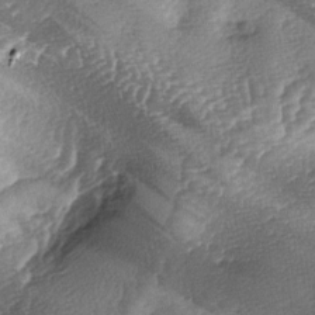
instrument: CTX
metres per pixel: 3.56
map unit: lAa
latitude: -4.4629
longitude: -127.7072
